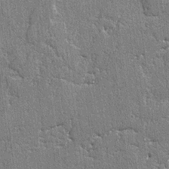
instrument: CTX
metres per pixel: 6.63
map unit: lAvf
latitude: -4.8219
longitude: -109.4804
